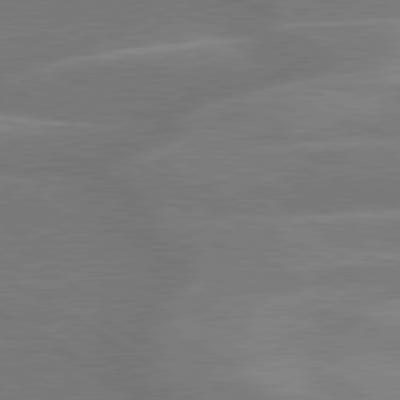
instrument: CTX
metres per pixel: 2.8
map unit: lApd
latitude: 79.7261
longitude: -123.0081
